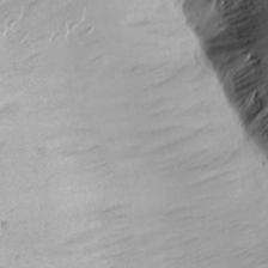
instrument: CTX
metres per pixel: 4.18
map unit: Aa
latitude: 13.5182
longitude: -141.2159
